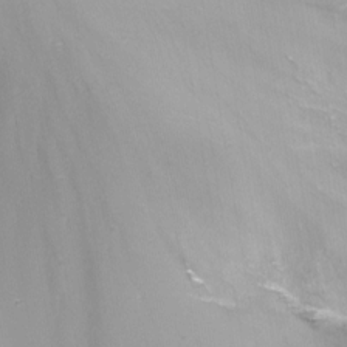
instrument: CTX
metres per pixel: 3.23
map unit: Nhu
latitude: -13.6344
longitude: -66.5167
